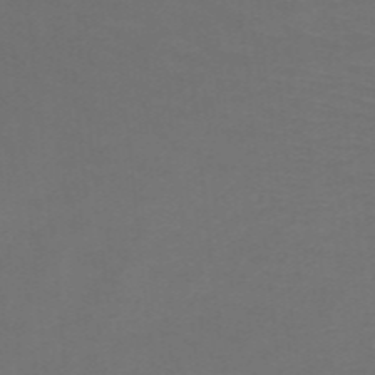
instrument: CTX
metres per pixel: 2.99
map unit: HNb
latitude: -49.6722
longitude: -45.5560
